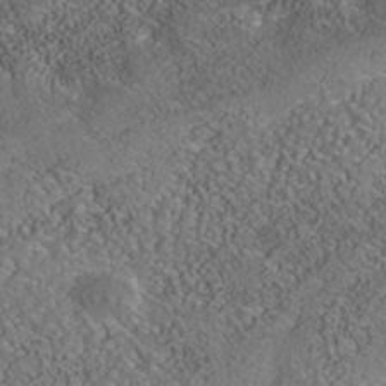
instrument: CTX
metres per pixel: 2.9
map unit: Nhe
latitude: -40.9353
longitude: -99.1025
